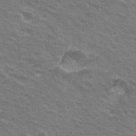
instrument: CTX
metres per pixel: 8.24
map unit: Hto
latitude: 22.3467
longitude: -31.0081
